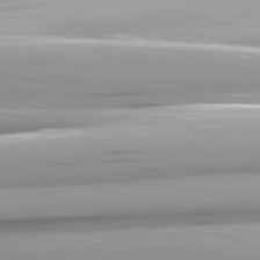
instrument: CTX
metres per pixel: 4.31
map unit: lApd
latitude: 81.8583
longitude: -146.6491
